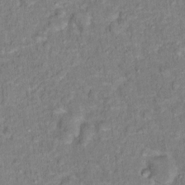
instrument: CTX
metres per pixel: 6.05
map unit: Hto
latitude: 13.9339
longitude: -37.6127
